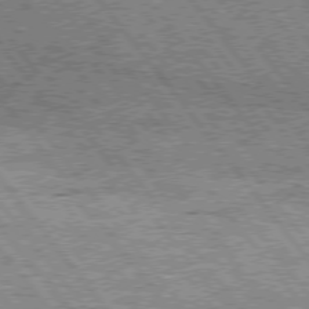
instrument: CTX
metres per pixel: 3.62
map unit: Hpe
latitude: 75.3671
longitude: -156.6301
